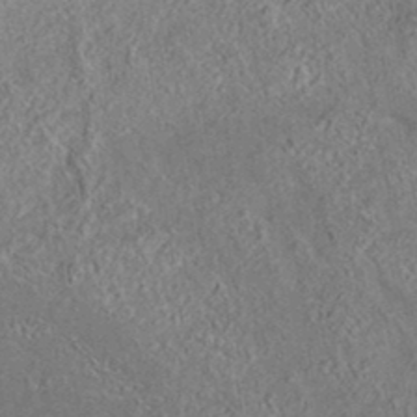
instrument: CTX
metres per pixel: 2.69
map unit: eAb
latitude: 35.5749
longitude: 111.8044
